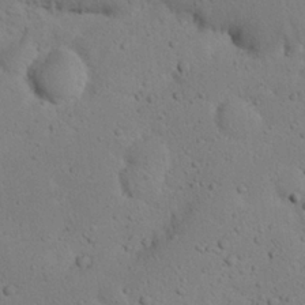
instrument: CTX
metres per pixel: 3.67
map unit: Nhu
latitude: 22.6301
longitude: -72.5168
